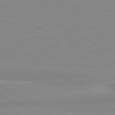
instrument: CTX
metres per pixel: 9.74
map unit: lApd
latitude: 81.3859
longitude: -172.4601
